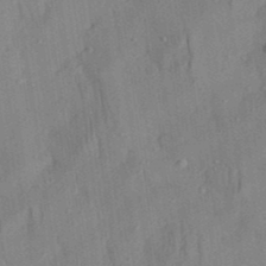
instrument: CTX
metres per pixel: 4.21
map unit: Aa
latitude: 29.4426
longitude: -138.6490
